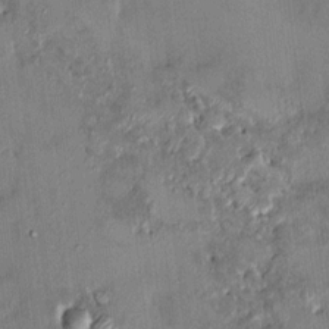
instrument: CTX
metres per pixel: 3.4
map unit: HNhu
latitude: 6.6113
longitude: 0.4062
